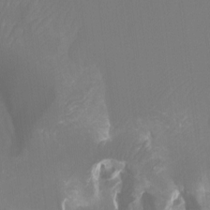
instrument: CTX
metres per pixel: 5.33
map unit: Ht
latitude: -6.9919
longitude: -31.2159
